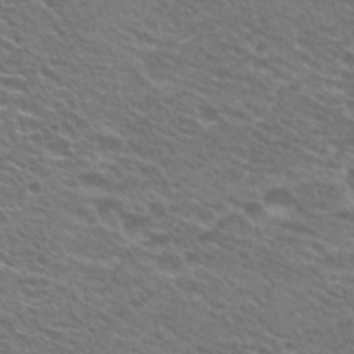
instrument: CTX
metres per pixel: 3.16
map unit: Hto
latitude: 24.8946
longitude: -30.4412
